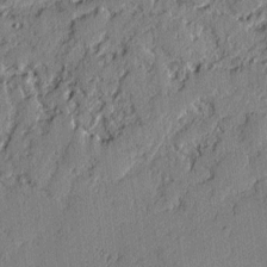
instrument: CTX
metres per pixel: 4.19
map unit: lAvf
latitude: -2.3495
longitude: -107.8205
